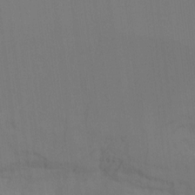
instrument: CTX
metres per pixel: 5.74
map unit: Nhu
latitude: -14.5385
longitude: -53.8772
